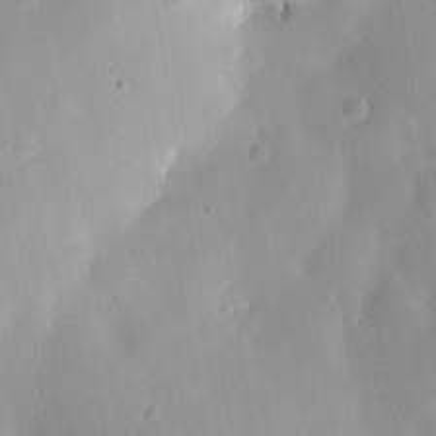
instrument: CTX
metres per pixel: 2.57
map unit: HNhu
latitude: 15.3104
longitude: 12.1228
